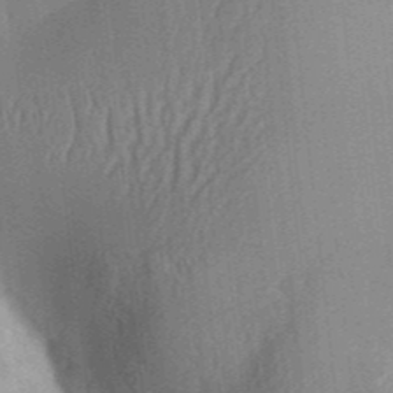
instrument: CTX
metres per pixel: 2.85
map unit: Aa
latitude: 31.9528
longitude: -142.0444
